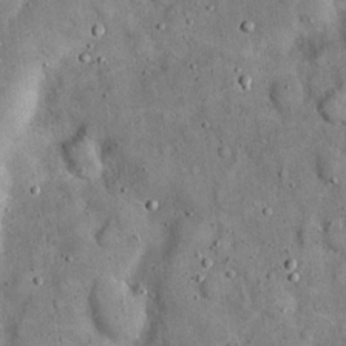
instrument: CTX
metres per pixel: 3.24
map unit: eHh
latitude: 19.8961
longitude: -61.1970
